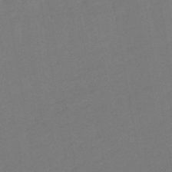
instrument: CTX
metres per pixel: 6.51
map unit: lHb
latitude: -50.0283
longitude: 81.5210
